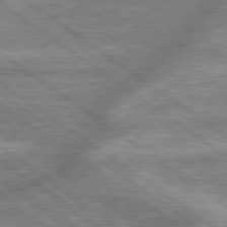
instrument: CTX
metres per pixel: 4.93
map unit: lApd
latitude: 79.6694
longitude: -170.8380
